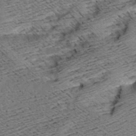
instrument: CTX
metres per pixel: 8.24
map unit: Aa
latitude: 8.7813
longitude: -141.3670
